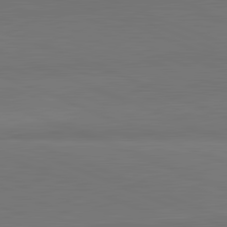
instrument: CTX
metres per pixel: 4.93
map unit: lApd
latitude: 82.1011
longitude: 150.4629
